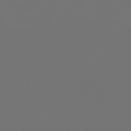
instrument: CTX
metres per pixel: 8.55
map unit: Hpe
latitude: 75.9906
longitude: -129.4993
